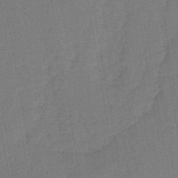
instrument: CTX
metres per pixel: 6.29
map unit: lHb
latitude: -42.2361
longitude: 60.7463
